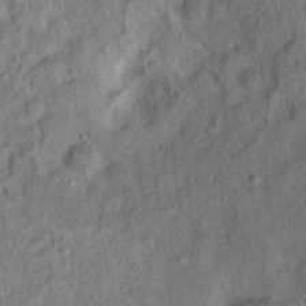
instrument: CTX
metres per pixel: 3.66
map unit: Ht
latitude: 14.1200
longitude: -39.4237
